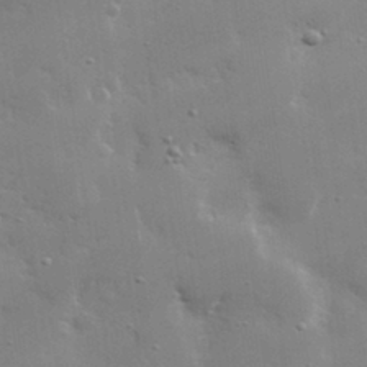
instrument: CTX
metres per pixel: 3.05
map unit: lHvf
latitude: 31.6505
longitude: -93.2537
